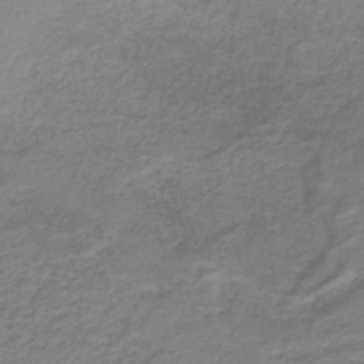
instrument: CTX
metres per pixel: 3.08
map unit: lHb
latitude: -41.5966
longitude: 53.5777
